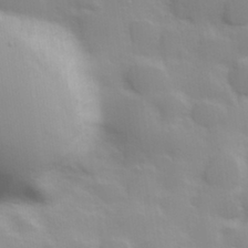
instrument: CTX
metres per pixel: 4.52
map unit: Hve
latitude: 30.8380
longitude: 150.4818
